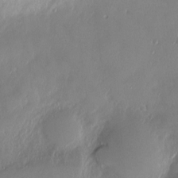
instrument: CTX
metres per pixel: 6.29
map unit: Nve
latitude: -9.4076
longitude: 173.2187
